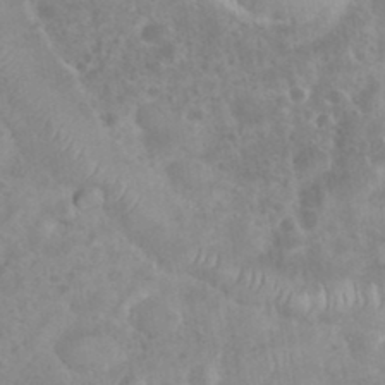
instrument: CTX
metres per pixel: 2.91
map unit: eHh
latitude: 35.8394
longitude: -62.1200
